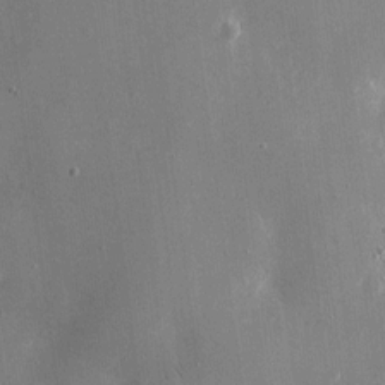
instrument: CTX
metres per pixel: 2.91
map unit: eHh
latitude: 10.4979
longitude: -69.7072
